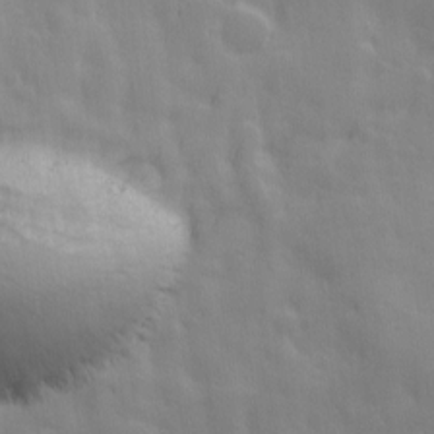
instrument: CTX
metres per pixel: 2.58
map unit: Ave
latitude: 13.1214
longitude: -104.2334
